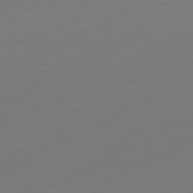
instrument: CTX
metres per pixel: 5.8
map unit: Hpe
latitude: -81.3699
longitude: 14.2551
